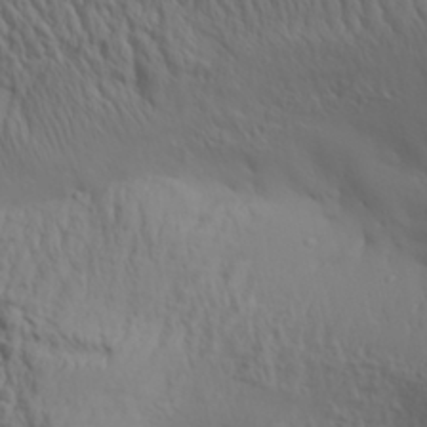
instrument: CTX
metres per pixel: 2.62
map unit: Aa
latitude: 30.5735
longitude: -133.3293
